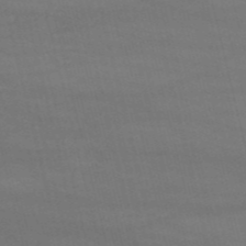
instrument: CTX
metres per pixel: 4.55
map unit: HNb
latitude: -53.9556
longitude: -37.6883
